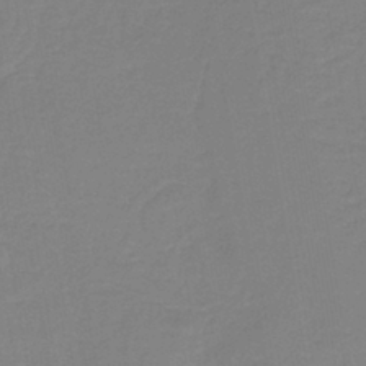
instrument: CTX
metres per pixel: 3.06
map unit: lHb
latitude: -40.6518
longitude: 52.6329
